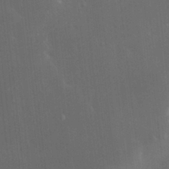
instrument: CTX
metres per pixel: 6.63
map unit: HNhu
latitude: 2.4601
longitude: 9.1620
